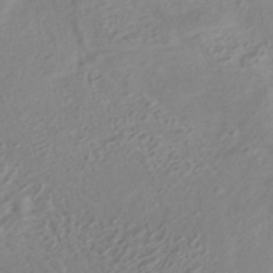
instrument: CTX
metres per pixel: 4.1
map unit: HNhu
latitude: -41.1242
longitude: 106.5574
